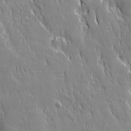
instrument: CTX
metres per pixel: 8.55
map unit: Ave
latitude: 22.2711
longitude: -135.3292
